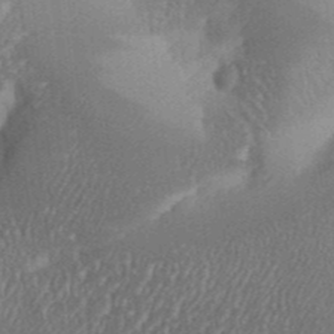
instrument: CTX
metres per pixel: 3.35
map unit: Aa
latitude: 33.0647
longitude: -142.4034
